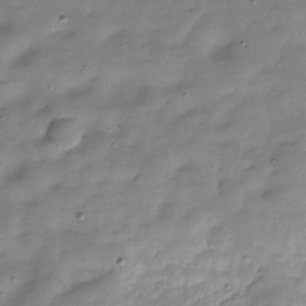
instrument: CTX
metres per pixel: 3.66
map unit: Hve
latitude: -30.4818
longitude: 91.2187
